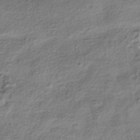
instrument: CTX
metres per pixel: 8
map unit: HNhu
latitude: -42.0283
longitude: 100.1038
